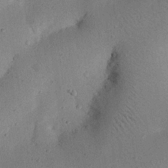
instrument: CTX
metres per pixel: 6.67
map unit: eHh
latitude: 24.9891
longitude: -70.4979
